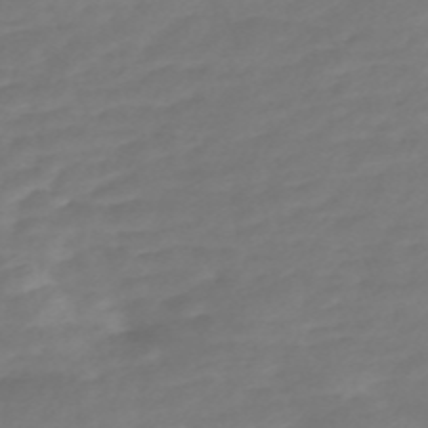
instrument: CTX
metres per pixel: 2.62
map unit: Nve
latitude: -58.3306
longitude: 57.7477
